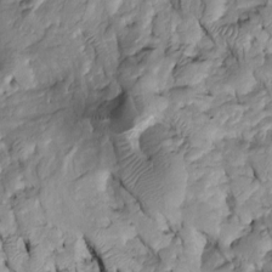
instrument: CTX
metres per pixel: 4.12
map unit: Htu
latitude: -6.7274
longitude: 154.3684
